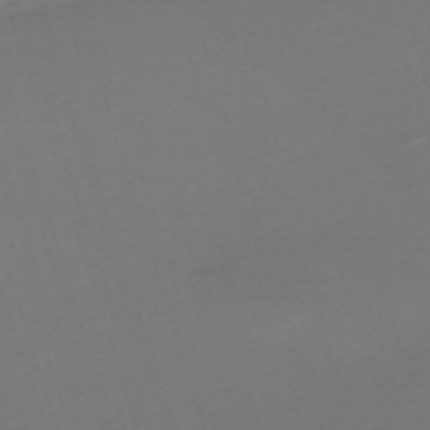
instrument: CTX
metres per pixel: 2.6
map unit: eHh
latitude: -63.0108
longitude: 49.5210
